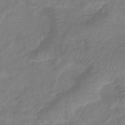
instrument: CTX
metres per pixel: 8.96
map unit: eHb
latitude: -37.9367
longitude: 76.6896
